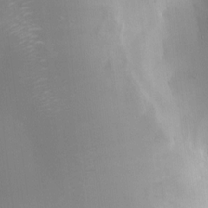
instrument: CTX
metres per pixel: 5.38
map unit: HNhu
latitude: 7.4615
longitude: 9.8044
